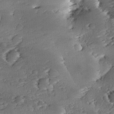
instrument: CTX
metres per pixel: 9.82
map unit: lAa
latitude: -10.8597
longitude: -124.9135
